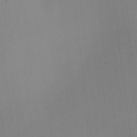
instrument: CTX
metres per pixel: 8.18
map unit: Hve
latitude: 18.5734
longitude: 149.1620
